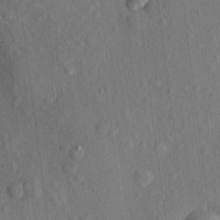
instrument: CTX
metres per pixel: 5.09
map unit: eHh
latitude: 4.9136
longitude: -73.4616
